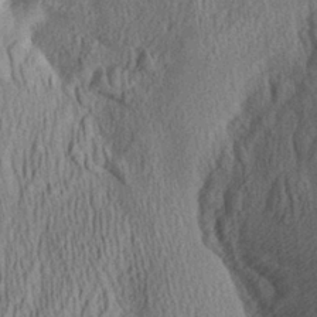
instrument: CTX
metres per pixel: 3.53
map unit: Aa
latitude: 29.2537
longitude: -136.6302
